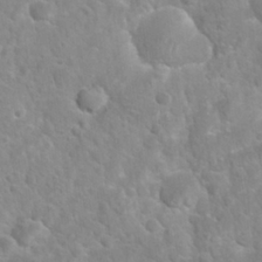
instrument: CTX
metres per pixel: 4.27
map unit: Nhu
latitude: 27.1970
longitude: -62.4223
